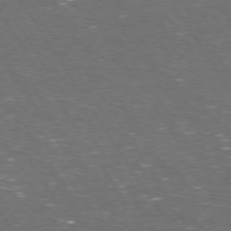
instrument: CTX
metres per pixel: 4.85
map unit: Hpe
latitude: 73.0648
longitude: -124.9135
